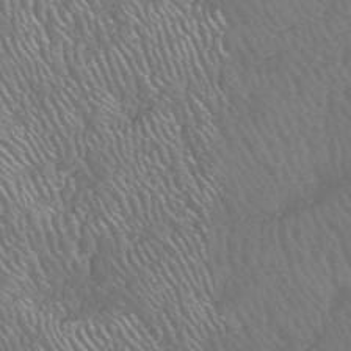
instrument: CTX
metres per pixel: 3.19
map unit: HNhu
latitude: -46.9541
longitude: 30.0283
